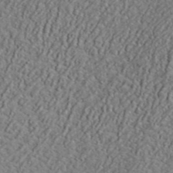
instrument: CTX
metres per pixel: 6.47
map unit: lHvf
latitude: 41.4993
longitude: -88.6113
